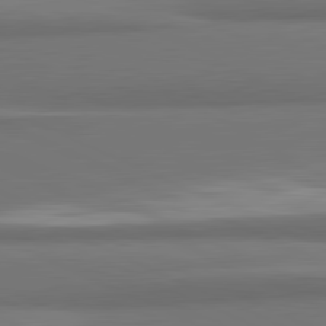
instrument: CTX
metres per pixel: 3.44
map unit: lApd
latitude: 81.8583
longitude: 172.9164
